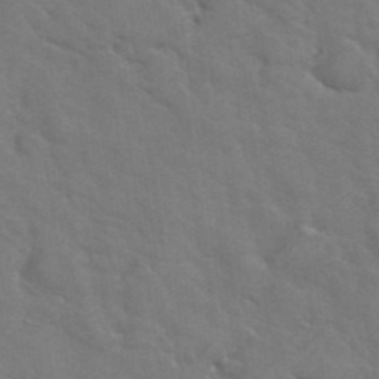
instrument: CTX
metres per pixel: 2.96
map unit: Hto
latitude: 38.7624
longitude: -44.0255
